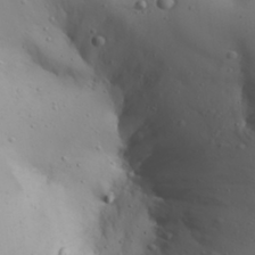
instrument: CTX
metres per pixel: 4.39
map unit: Aa
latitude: 31.4238
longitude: -132.7624
